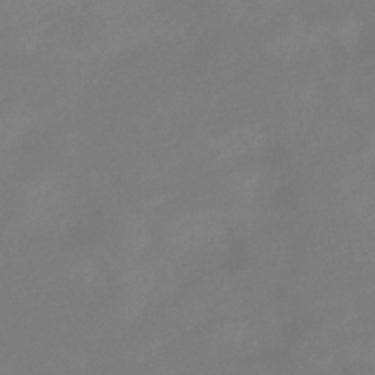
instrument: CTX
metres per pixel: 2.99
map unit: HNhu
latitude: -41.0864
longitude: 100.5384
